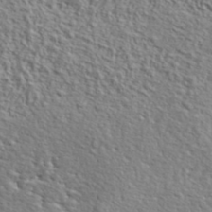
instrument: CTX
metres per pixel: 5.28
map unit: lHvf
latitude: 41.3481
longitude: -88.1767
